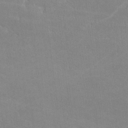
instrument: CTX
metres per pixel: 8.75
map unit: lHvf
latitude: -11.2754
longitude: -101.8583
